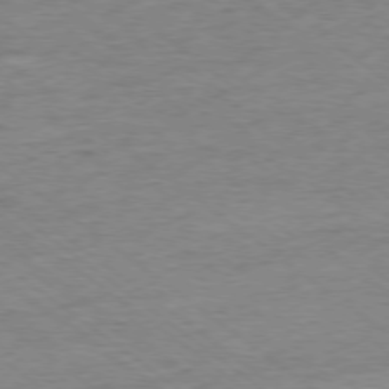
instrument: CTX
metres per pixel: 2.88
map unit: Ap
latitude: -77.8611
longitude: -82.3278
